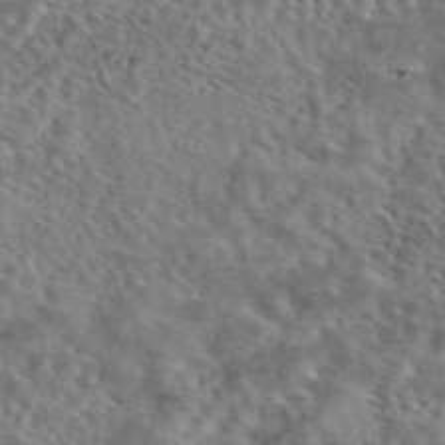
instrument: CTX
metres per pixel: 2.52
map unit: eAb
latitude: 44.3089
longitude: 113.8423
